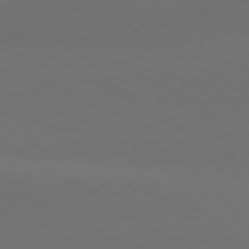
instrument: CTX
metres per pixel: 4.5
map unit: lApd
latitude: 81.4804
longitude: 152.8597
